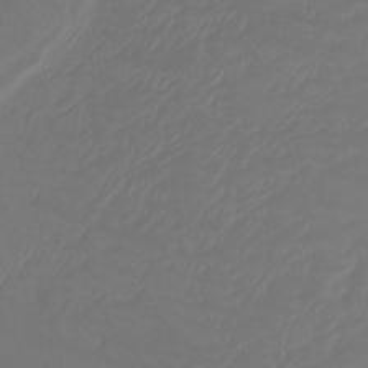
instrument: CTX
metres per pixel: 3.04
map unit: Htu
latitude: -14.2929
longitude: -49.2915
